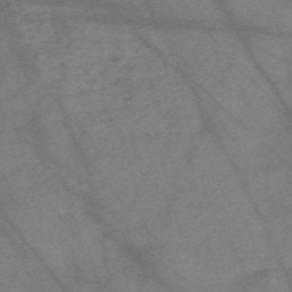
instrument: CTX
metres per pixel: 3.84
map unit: Nve
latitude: -58.8219
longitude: 64.0850
